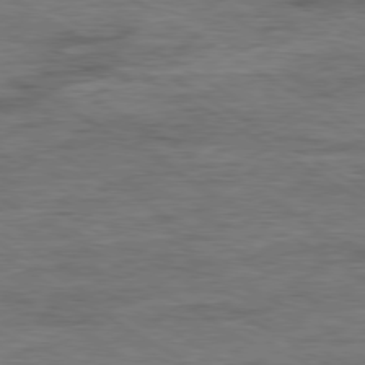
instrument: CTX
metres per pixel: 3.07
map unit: Ap
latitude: -80.1039
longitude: -77.8016
